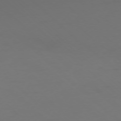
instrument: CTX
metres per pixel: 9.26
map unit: Ap
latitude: -76.1039
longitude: -79.3104
